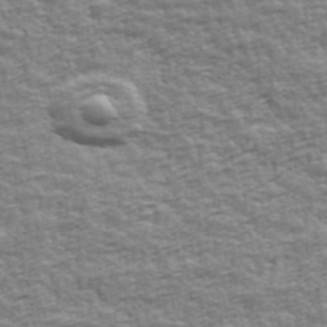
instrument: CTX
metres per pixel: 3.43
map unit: Ave
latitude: 42.7813
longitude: -112.3467
